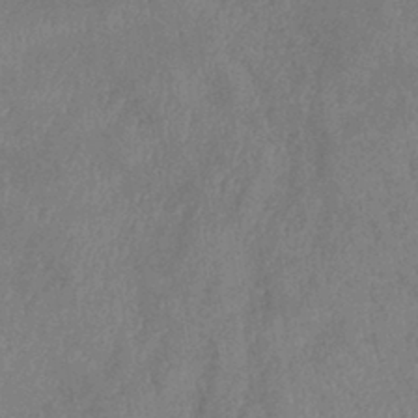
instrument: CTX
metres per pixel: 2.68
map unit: lHb
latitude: -40.7463
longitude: 74.8597
